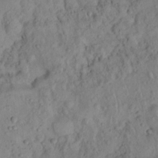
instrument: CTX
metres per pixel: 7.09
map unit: Nhu
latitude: 22.0444
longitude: -71.5938
